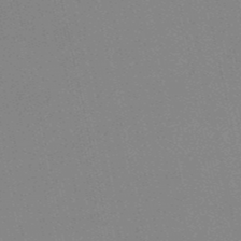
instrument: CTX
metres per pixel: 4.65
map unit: lHb
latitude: -49.0865
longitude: 69.1809
